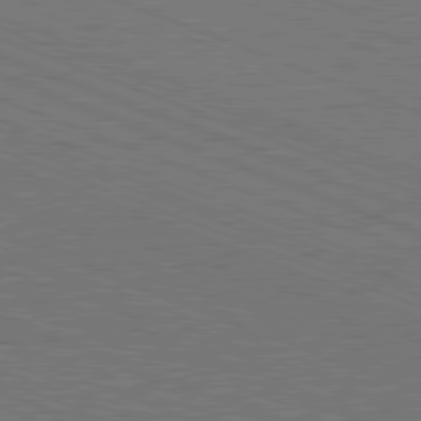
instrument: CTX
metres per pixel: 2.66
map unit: Hpe
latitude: -81.8234
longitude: 17.6344
